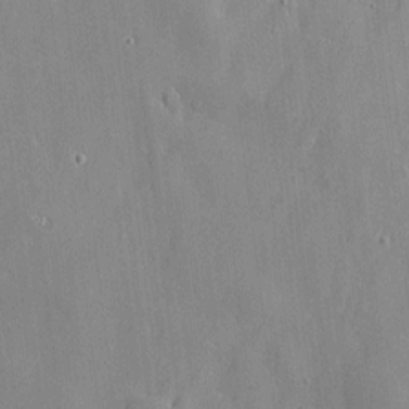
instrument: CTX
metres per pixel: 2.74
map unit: Htu
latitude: -6.8786
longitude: 175.5966
